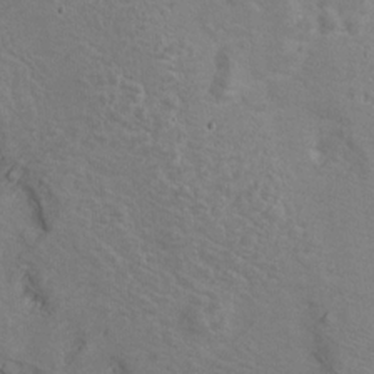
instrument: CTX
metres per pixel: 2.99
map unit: Hto
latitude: 9.0648
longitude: -31.5560
